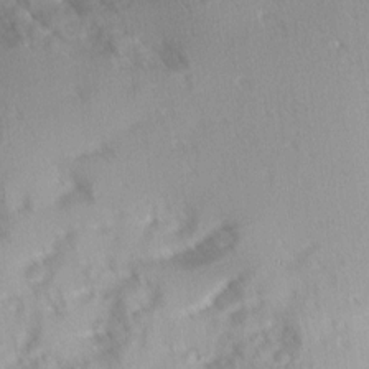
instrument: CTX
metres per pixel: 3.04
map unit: Ave
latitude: 9.9150
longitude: -103.0836
